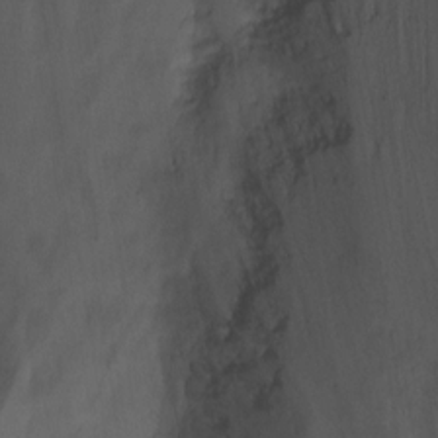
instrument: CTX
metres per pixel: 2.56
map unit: Hto
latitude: 4.1389
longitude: -32.4790
